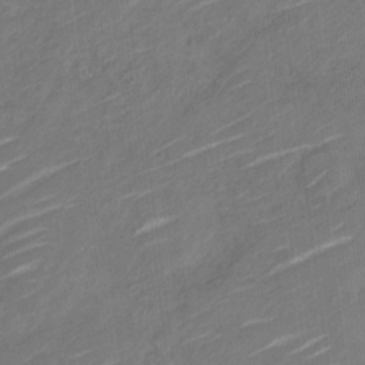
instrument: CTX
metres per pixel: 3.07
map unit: Nve
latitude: -18.5952
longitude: 107.4833
